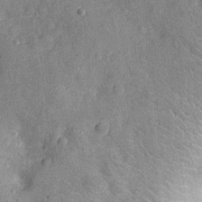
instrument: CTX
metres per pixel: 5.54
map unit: Ht
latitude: -12.2740
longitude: -23.7261
